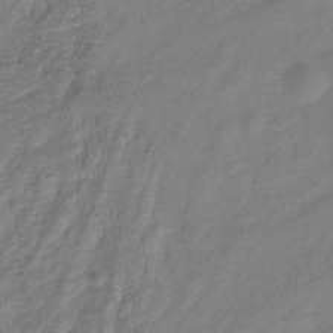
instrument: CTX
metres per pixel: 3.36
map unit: eHb
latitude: -33.3699
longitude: 74.8030
